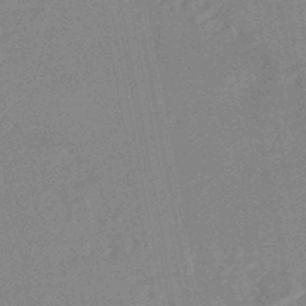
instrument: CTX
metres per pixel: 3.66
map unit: HNhu
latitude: -47.5210
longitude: 98.9164
